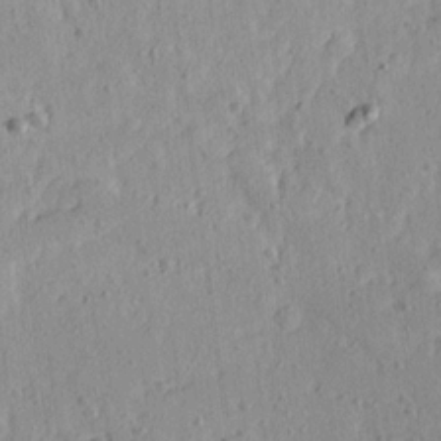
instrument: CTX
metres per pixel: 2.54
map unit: Ave
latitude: 15.7639
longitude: -105.1592
